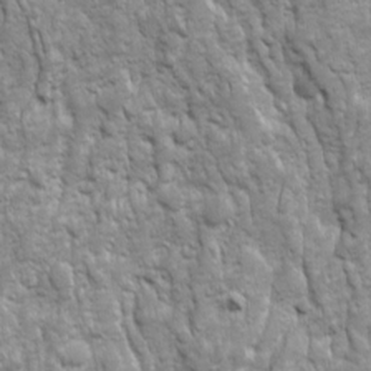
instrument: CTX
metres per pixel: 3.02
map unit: Ave
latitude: 16.4601
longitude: -132.2334
